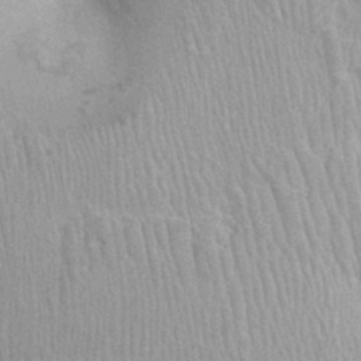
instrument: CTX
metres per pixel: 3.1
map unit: Ht
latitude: -2.0850
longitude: -15.6694
